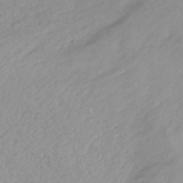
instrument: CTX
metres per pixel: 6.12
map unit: HNhu
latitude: -44.5952
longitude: 95.1620
